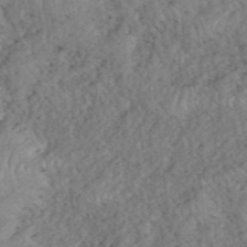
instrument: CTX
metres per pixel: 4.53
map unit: eHh
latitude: 39.3482
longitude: -55.9906
